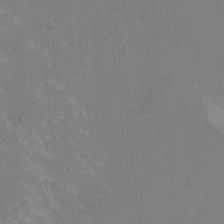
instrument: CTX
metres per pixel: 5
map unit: HNhu
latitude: -1.1054
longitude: -4.0822
